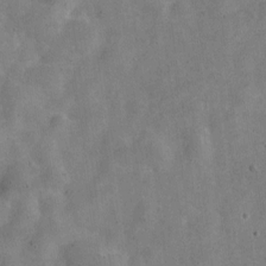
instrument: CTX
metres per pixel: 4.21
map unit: Nve
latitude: -24.2739
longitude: 107.5399
